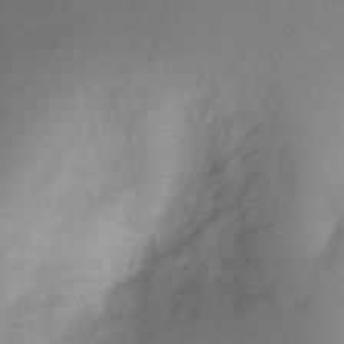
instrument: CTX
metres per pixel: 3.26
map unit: Ht
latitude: -0.4440
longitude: -18.7057
